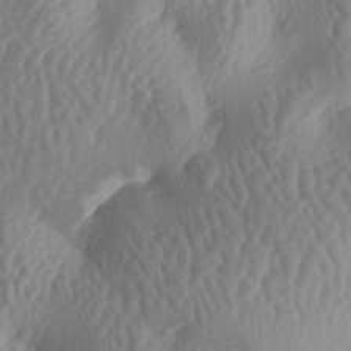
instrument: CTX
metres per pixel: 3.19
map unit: lAa
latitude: -6.1228
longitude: -128.3845
